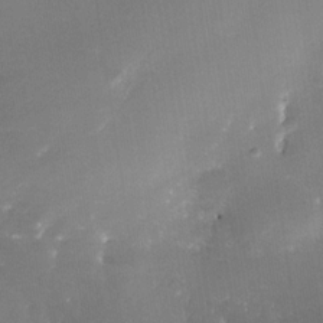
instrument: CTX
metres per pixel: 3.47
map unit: Nhe
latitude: -32.1984
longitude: -116.3656
